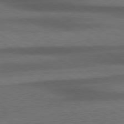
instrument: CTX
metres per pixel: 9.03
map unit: lApd
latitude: 79.2537
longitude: -123.6694
